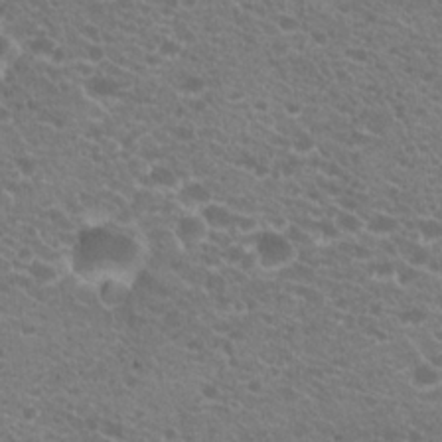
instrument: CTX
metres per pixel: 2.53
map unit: Hto
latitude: 20.5168
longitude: -34.4979
